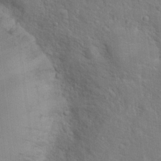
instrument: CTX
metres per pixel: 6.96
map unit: Hto
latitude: 17.9717
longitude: -34.8380
